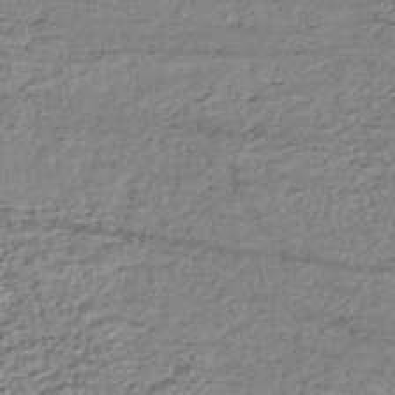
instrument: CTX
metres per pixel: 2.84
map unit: HNhu
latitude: -44.1606
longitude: 105.4643
